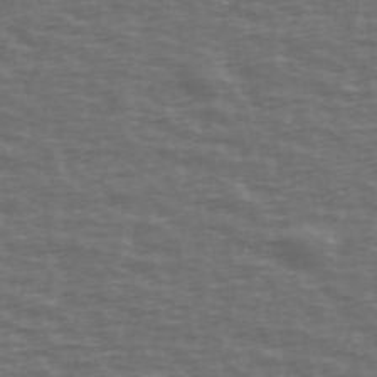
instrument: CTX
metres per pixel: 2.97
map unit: Ave
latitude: 39.8772
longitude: -113.5182
